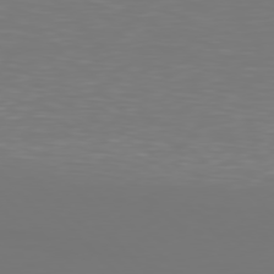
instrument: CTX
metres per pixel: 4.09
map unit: Hpe
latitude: 78.1011
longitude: -166.6490
